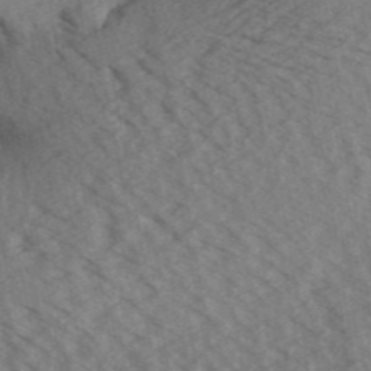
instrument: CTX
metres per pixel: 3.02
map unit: Aa
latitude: 32.2145
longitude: -138.7435
